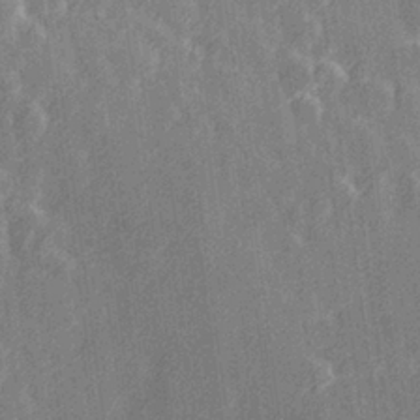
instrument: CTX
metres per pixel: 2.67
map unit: Hve
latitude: 27.4238
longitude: 146.0472
